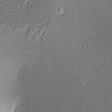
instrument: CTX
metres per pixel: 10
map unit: Aa
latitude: 9.1025
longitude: -132.8569
